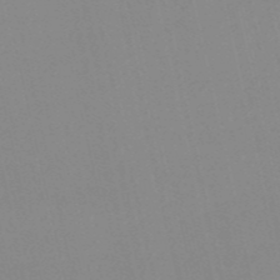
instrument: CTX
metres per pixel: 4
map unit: HNb
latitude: -53.0864
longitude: -36.5735
